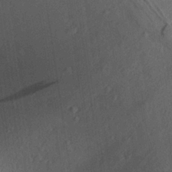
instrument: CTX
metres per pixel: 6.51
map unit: Aa
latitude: 26.7435
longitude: -135.8961
